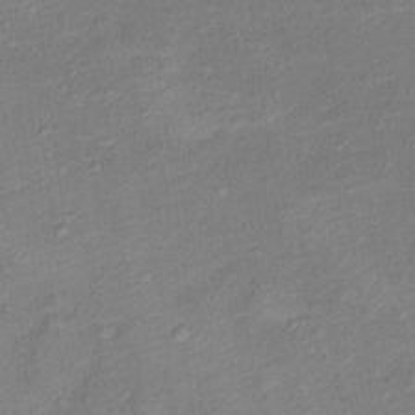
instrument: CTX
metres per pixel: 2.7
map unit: Ht
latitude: 13.0270
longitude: -39.3104
